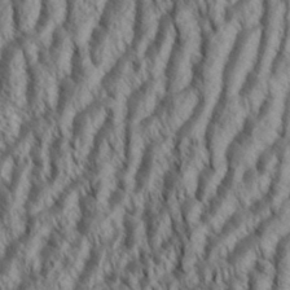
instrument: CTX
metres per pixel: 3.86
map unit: Aa
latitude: 34.2144
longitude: -137.7261
